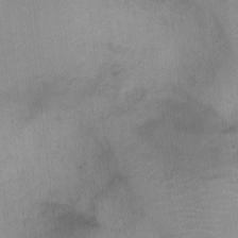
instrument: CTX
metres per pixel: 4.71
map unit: Ht
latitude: -3.7288
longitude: -16.8002
